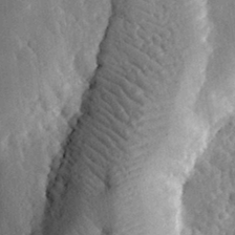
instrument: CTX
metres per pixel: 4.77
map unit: eHh
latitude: 31.4805
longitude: -80.4223
